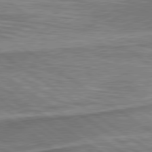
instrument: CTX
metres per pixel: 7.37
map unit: lApd
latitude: 79.8961
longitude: 171.6722
